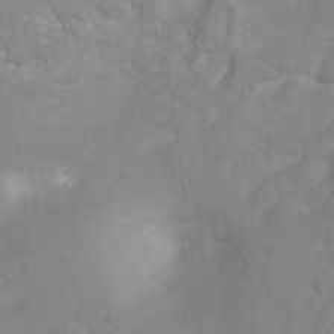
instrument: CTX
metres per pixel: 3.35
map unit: Hto
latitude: 3.1214
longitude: -35.5182
